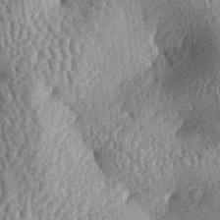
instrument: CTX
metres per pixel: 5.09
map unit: lAa
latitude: -6.1039
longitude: -127.8395
